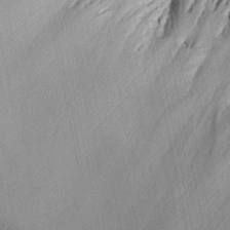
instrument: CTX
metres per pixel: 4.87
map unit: Aa
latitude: 27.9717
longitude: -135.1025
